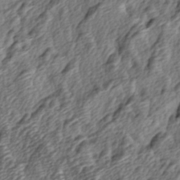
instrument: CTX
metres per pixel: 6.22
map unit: lAa
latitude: -4.9163
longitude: -123.0458
